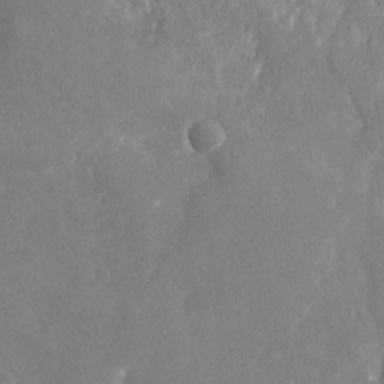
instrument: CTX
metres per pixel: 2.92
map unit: Nhu
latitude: -20.1605
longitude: -58.1389
